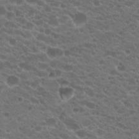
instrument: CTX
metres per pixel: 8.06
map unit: Hto
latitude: 20.5357
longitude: -35.6505
